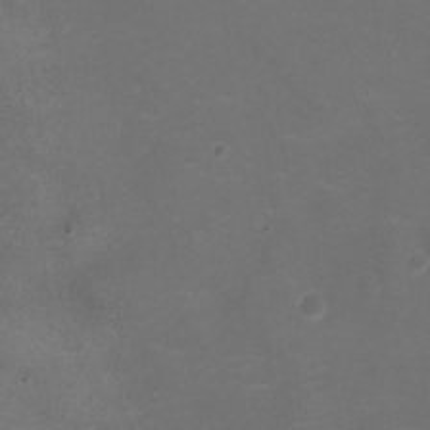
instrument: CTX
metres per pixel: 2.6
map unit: Ht
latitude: -2.0661
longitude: -19.6127
